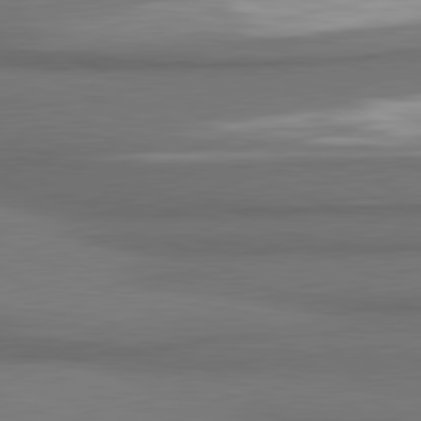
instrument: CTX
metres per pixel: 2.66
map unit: lApd
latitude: 81.1970
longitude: 175.5588
